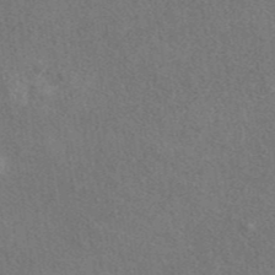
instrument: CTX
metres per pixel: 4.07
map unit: eAb
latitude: 41.6693
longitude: 109.9745
